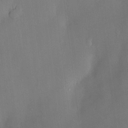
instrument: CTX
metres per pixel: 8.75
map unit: Hve
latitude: -11.2754
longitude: 173.8989
